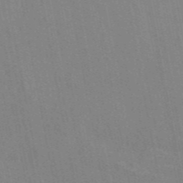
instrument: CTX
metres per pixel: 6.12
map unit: eAb
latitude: 46.9325
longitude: 116.5384
